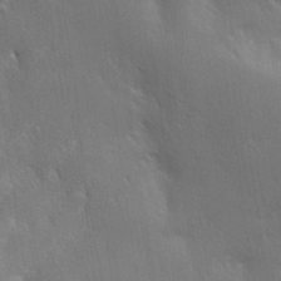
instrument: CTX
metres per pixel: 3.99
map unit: Hve
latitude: 31.3293
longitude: 149.3699
